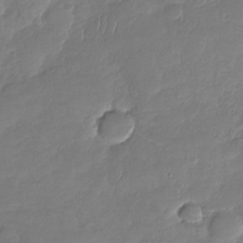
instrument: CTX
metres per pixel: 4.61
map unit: Nhu
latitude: -29.4643
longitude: -61.6127
